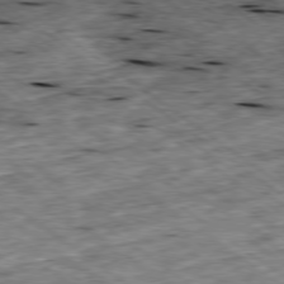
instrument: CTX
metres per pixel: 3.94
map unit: Ap
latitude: -79.2187
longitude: -87.9528
